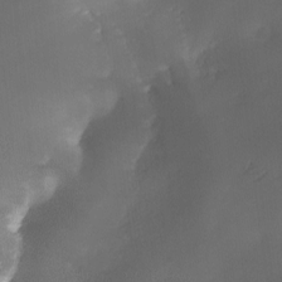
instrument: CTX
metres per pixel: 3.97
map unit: Ave
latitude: -10.5385
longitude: -122.3656
